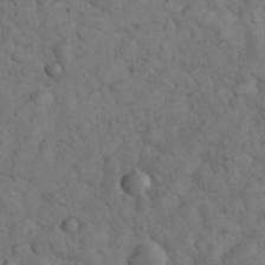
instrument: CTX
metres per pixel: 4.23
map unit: eHh
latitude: 33.4615
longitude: -67.3103
